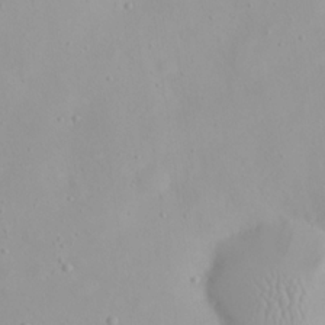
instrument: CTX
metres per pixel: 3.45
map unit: eHh
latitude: 23.8394
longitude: -64.6868
